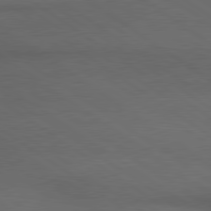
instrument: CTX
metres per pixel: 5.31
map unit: lApd
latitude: 79.8773
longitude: -177.5182
